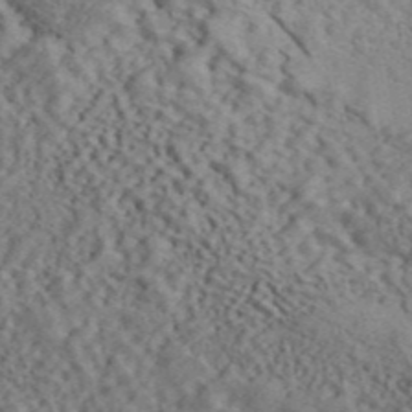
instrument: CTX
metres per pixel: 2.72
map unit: ANa
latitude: 44.9136
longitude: 47.5777
